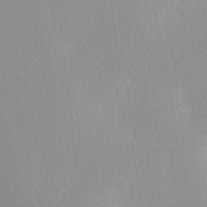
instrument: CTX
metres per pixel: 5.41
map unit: Ave
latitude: 3.5560
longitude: -113.1214
